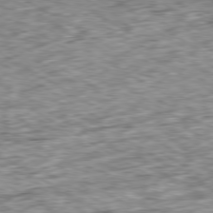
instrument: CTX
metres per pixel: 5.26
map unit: Ap
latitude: -80.1039
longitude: -89.6505
